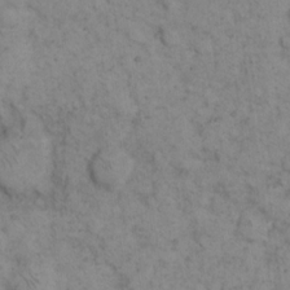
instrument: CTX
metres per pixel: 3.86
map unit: eHh
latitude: 15.1593
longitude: -64.8002
